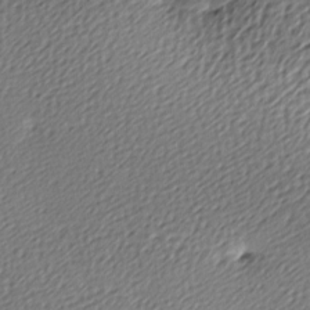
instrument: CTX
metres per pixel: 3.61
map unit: lAa
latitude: -9.5777
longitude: -127.0648
